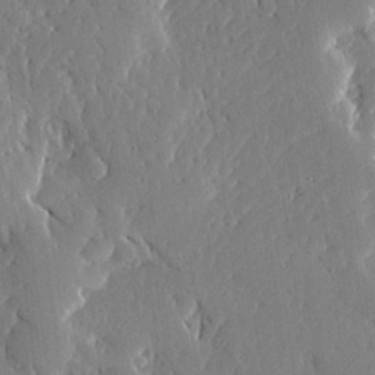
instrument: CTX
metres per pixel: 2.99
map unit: Ave
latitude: 16.0633
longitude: -139.3859
